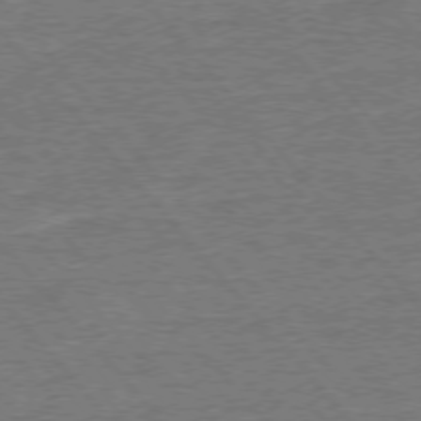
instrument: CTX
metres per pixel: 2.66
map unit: Ap
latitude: -77.0109
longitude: -96.2333
